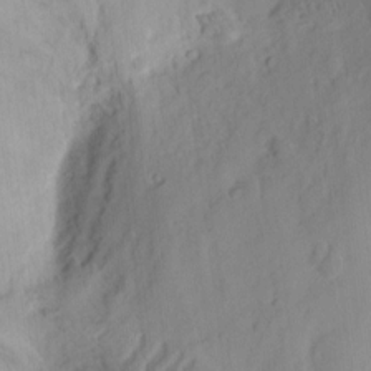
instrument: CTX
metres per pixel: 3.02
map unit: Ht
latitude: 9.2915
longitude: -74.7246
